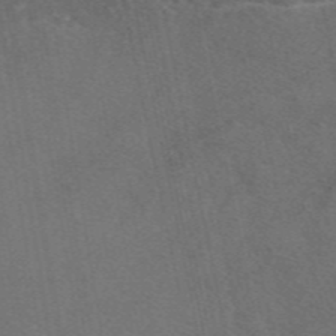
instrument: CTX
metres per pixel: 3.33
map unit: eAb
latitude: 47.9528
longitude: 111.2753
